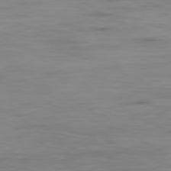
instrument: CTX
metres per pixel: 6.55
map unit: Ap
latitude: -79.3131
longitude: -77.6127
